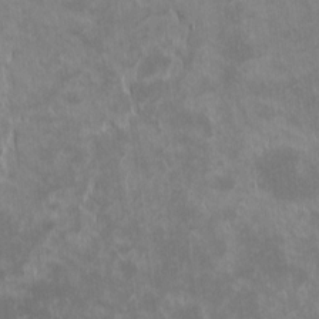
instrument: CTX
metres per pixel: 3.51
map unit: eHh
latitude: -0.9920
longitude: -85.1214
